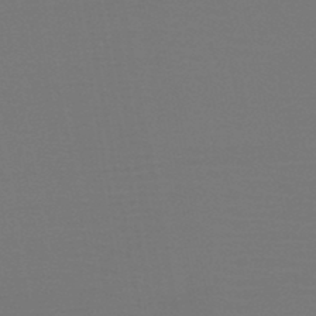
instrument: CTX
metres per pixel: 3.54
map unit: HNb
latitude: -47.1242
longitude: -44.1389
